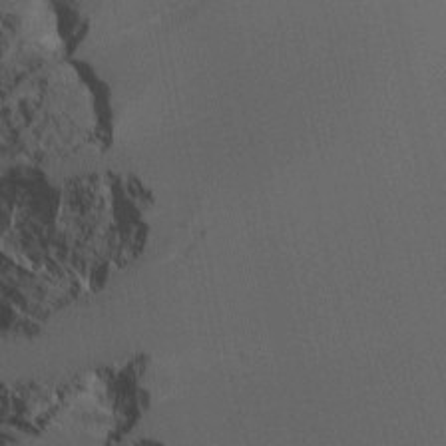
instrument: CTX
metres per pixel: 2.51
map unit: HNhu
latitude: 0.7246
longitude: -4.0822
